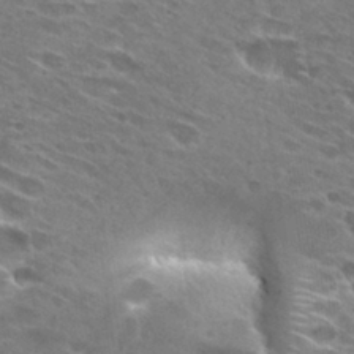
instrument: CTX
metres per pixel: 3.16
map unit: Hto
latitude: 29.4237
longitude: -42.8191
